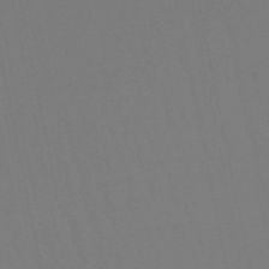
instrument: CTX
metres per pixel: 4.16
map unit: lHb
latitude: -49.7478
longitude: 69.8800
